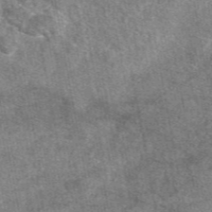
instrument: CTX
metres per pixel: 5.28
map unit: eAb
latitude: 47.4805
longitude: 122.2740
